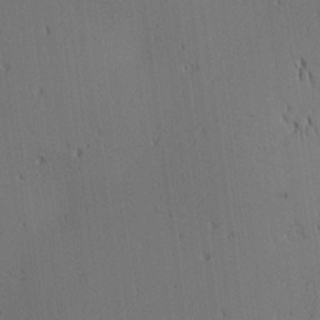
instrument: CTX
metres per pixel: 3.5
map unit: Ave
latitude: 11.9339
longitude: -107.6694
